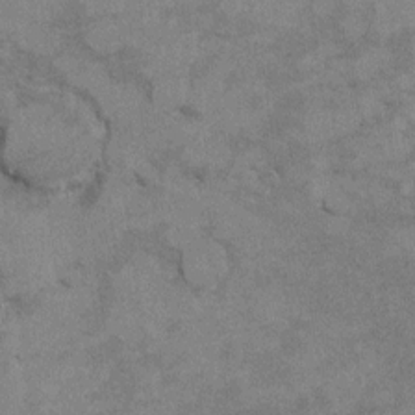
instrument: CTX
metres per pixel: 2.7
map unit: Hto
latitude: 9.5749
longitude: -36.6490
